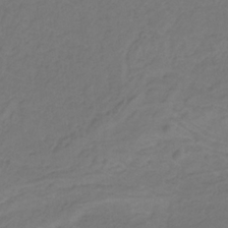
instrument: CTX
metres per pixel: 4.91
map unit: lHb
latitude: -30.8408
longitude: 65.4833
